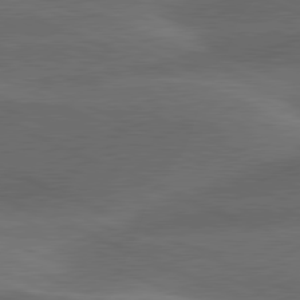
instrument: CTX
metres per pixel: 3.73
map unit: lApd
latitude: 80.3656
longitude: -83.7449
